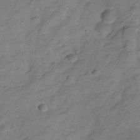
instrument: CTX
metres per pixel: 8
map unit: Hve
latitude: -28.2362
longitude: 92.5385
